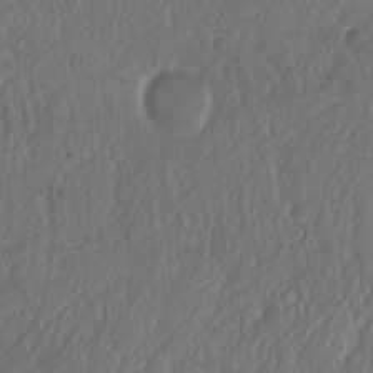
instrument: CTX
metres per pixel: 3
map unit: Htu
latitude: -1.4077
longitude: -74.7057
